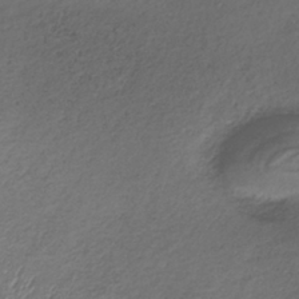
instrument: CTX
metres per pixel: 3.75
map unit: lHb
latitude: -35.9178
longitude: 68.0472
